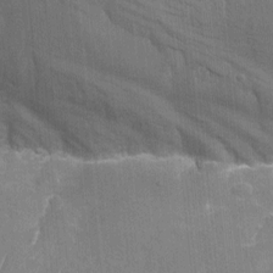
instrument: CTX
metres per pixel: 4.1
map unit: Nhu
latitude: -15.8612
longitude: -58.5357
